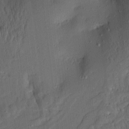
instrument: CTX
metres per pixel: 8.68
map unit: Aa
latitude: 13.2537
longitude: -139.6694
